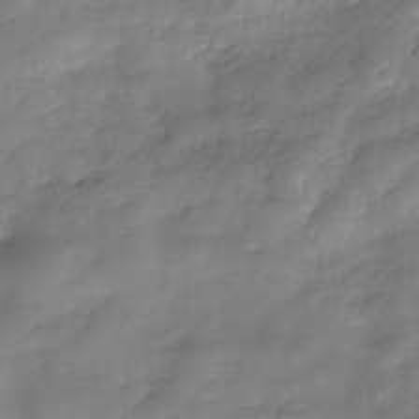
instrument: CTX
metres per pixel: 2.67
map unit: Hve
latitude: -31.2187
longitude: 90.3496
